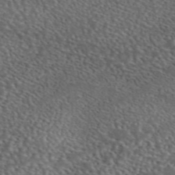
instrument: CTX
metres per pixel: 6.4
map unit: eAb
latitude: 45.5182
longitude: 113.6722
